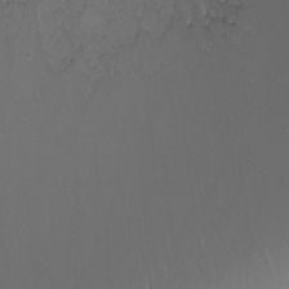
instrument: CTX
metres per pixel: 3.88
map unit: Ht
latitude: -12.7652
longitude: -44.3467
